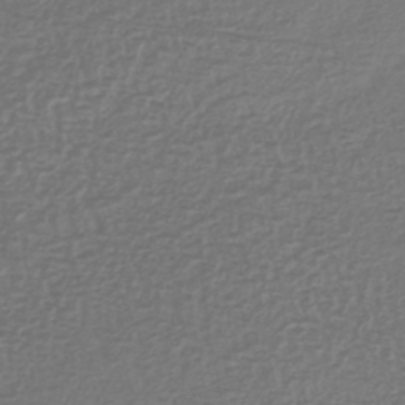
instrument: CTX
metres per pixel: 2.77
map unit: lHb
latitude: -41.5399
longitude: 72.6140
